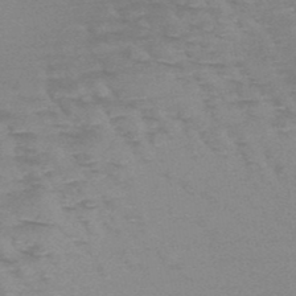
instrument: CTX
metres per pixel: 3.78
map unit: HNb
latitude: -48.9164
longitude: -48.9136
